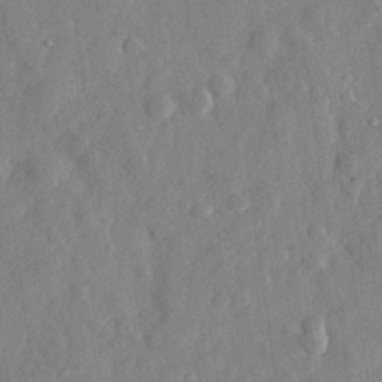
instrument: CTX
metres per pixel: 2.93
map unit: eHh
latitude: 30.7058
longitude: -75.3671
